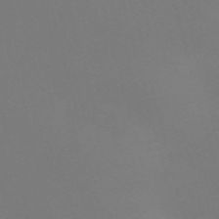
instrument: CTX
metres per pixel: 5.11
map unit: Nve
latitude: -58.2550
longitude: 60.1984
